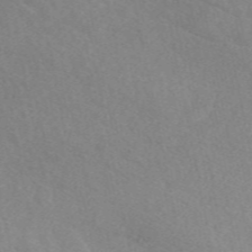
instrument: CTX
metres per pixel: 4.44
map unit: eAb
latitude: 49.1781
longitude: 118.3873
